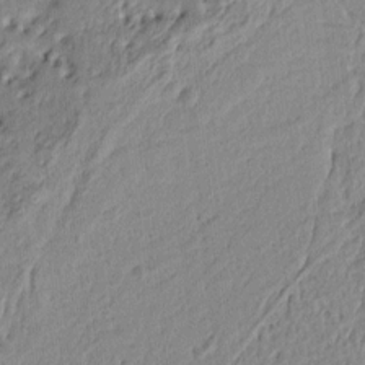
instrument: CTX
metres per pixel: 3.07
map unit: Ht
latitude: 7.7072
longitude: -77.7260
